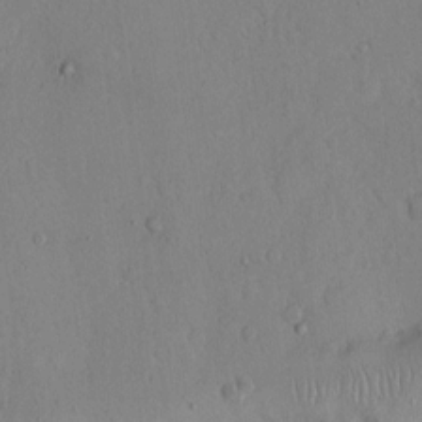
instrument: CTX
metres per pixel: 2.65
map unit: Hto
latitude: 13.0270
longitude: -56.2144
